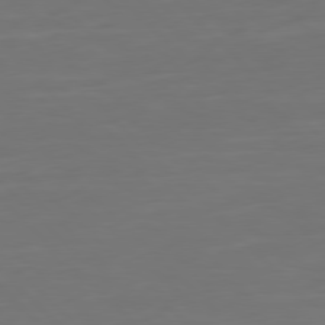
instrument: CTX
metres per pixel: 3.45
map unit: Ap
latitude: -79.7477
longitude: -55.3293
